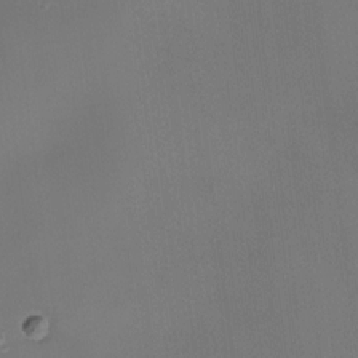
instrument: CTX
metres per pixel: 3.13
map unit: eHh
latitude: -23.6533
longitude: 14.9920
